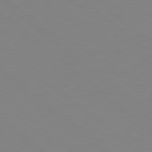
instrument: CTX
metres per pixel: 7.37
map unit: Hpe
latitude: 78.6680
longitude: -165.6316
